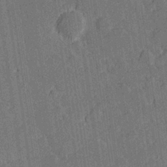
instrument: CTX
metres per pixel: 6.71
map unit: Hve
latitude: 27.1403
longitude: 144.2362
